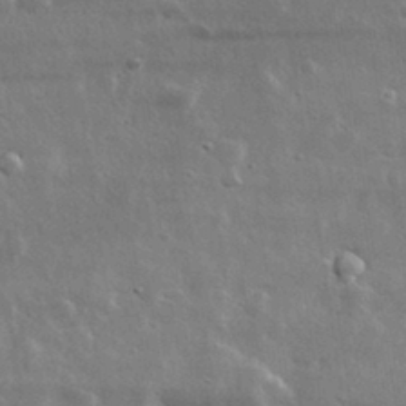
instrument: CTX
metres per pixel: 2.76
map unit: lHvf
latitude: 32.9703
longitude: -90.6302
